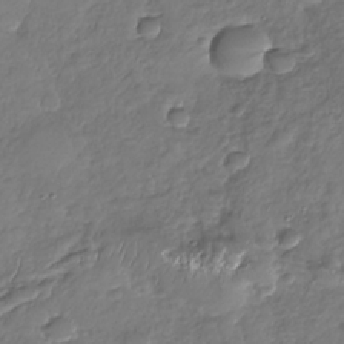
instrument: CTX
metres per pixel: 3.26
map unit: Nhu
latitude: -30.8408
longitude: -61.5182
